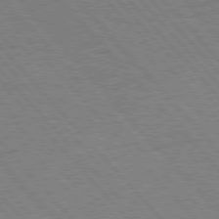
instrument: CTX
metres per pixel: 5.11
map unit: Hpe
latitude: 77.0836
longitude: -153.5182
